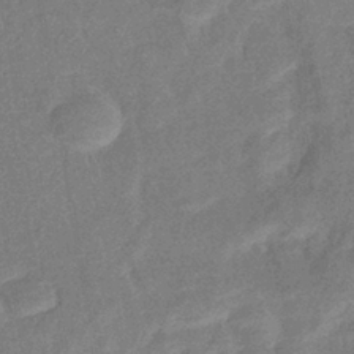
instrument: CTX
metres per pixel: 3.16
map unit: eHb
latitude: -38.1417
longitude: 77.3132
